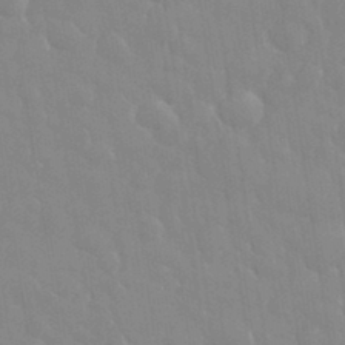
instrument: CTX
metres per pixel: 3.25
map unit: eHh
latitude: 33.0081
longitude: -60.0822
